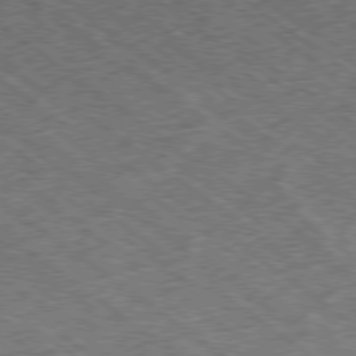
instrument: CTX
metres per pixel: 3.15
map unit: Ap
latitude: -79.1620
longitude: -50.5356
